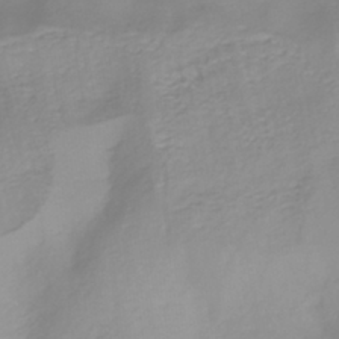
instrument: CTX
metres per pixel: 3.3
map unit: HNhu
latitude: -41.3698
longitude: 100.5384
